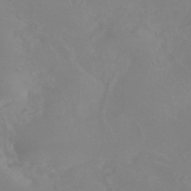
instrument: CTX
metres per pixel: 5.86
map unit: HNhu
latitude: -41.8800
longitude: 93.7667
